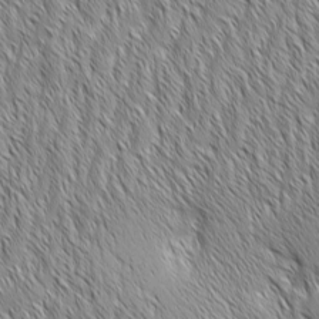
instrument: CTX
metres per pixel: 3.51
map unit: Aa
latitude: 6.4034
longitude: -129.8394
